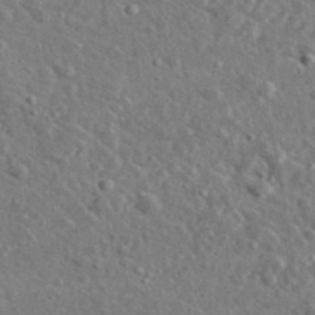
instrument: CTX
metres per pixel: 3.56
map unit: lHvf
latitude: 37.0648
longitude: -89.4049
